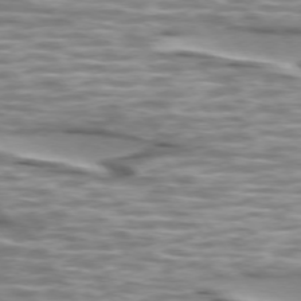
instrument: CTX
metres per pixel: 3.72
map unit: lApd
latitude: 74.2900
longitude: -57.1970
